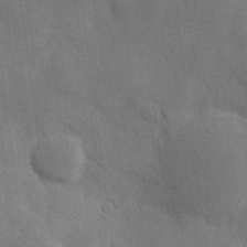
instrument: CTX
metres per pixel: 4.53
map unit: Hve
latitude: 18.7813
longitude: 151.3132
